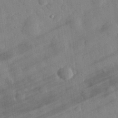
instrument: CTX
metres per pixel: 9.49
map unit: eHh
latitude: 31.0837
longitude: -71.4615
